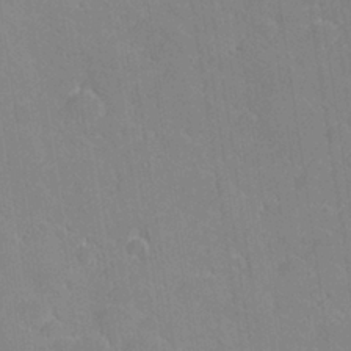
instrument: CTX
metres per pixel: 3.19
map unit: lHvf
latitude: 27.1781
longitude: 143.7099
